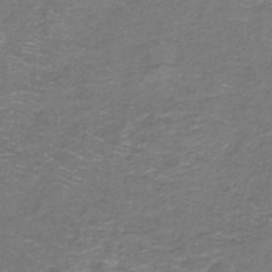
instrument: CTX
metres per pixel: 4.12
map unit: HNb
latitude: -37.3698
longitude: 50.9920
